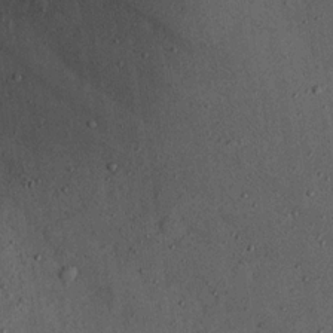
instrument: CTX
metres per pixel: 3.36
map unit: Nhu
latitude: 17.9150
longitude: -74.5357
